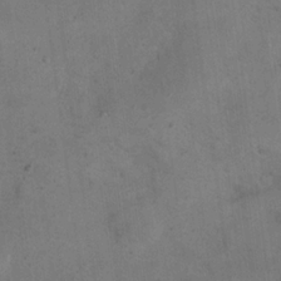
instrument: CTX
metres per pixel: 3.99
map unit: eHh
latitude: 21.5938
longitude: -60.4223
